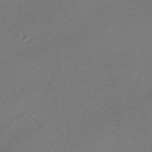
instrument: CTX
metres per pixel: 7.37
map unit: HNhu
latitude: -41.7477
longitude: 95.6721
